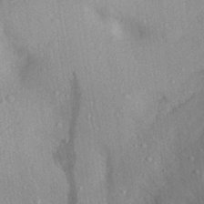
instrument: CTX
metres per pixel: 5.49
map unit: Aa
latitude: 28.6490
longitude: -145.4237
